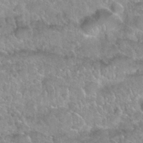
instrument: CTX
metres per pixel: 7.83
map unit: Nhu
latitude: 29.9150
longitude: -53.5560
